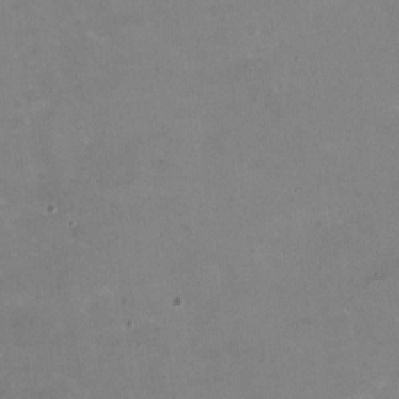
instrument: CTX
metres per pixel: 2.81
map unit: HNhu
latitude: -1.2565
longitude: -3.4993
